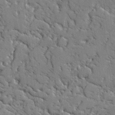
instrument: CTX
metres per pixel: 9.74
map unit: lAvf
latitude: -2.5195
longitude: -108.8569
